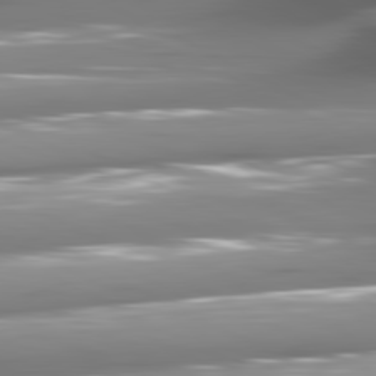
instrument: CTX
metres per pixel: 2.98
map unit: lApd
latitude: 81.2159
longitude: -144.9136
